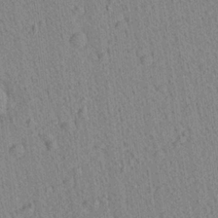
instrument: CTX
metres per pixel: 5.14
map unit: Aa
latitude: 21.8017
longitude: -139.0080
